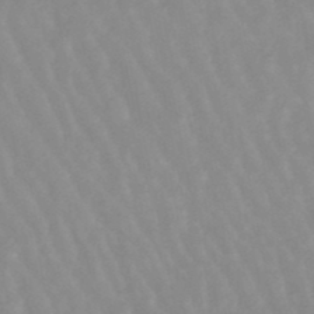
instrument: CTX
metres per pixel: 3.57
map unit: lHb
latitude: -48.0283
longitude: 77.0864
